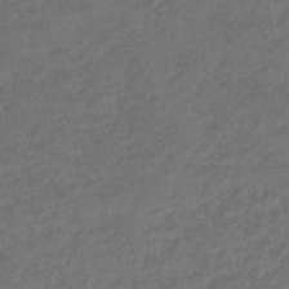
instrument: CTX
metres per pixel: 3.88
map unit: lHb
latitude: -43.9367
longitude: 71.4077
